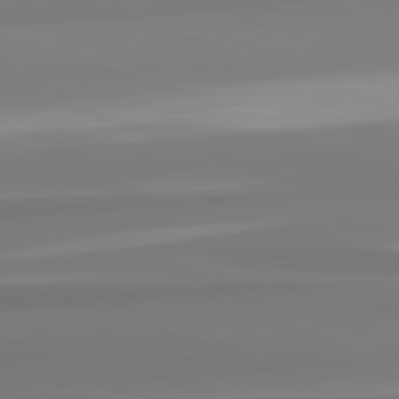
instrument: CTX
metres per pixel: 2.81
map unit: lApd
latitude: 82.4223
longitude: 173.4832
